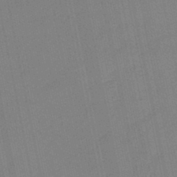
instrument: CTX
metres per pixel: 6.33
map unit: eHb
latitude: -45.0298
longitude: 87.8611
